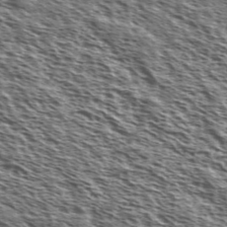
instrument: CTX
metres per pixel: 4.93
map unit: Ave
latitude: 37.5938
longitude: -110.8191
